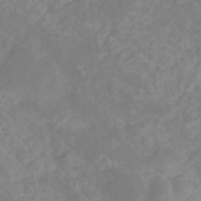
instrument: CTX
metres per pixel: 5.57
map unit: eHb
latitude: -31.2943
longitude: 68.3873
